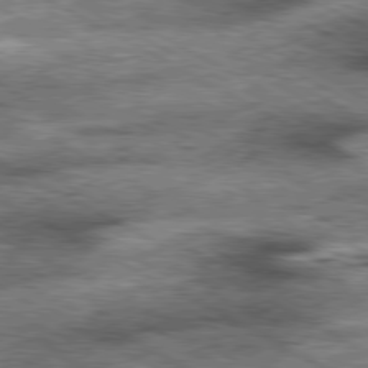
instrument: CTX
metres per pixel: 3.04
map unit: Ap
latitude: -80.9731
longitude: -89.8206
